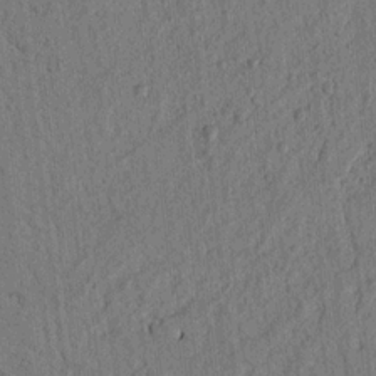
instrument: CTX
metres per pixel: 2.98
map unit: lAvf
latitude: 7.7827
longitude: 164.4629
